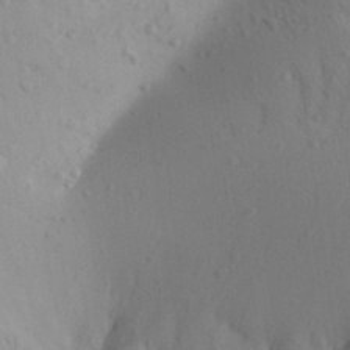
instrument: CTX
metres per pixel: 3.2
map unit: Aa
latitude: 22.8758
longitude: -145.8583
